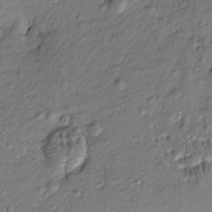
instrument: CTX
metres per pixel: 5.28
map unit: Htu
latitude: -8.0283
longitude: 177.2943
